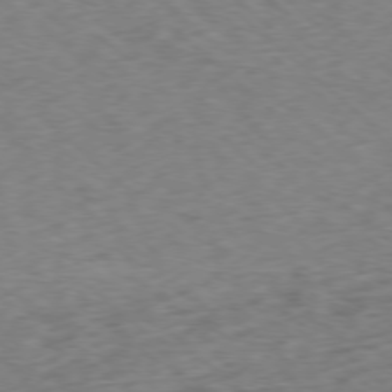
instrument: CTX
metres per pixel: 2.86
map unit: Ap
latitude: -77.7478
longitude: -78.5168
